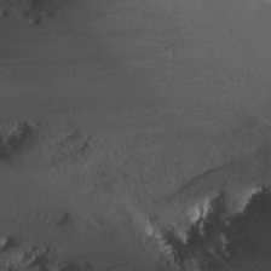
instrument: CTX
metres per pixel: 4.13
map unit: Nhu
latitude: -6.1983
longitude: -67.5371
